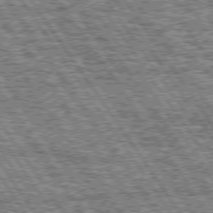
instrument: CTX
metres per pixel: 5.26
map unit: Hpe
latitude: 75.0081
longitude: -153.4427
